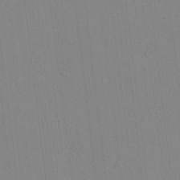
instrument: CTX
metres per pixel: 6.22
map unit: lAvf
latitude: 8.8380
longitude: 167.5210
